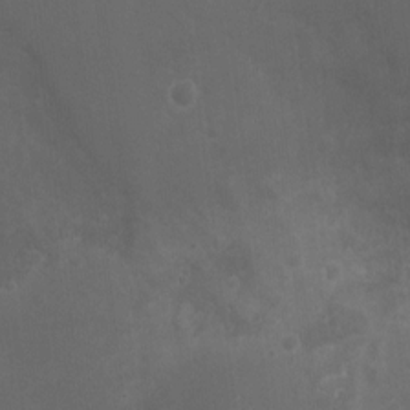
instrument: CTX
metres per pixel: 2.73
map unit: Nhu
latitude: 5.4615
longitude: -17.8961
